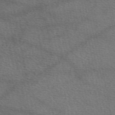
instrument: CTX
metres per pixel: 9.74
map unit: eAb
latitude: 50.1011
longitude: 111.1431
